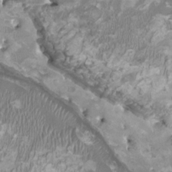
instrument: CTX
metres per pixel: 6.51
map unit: HNhu
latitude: 2.0633
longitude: -2.6490
